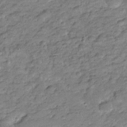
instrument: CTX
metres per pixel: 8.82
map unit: Hve
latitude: -27.9556
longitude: 92.0661
